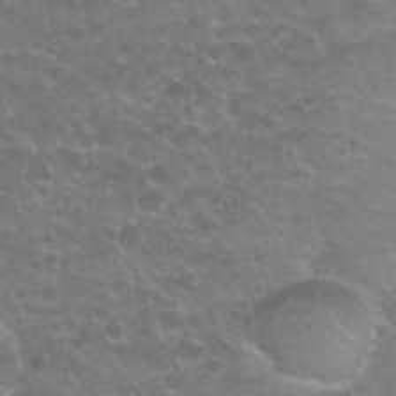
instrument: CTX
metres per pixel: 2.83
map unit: Nhu
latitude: 27.0459
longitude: -53.3860
